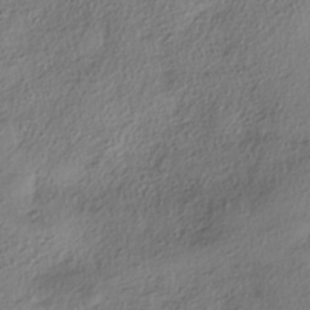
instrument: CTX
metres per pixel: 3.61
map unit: eHh
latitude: -41.5777
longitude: 122.8219
